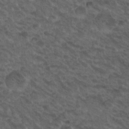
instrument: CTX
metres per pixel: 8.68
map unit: Hto
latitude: 19.3292
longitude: -32.5357
